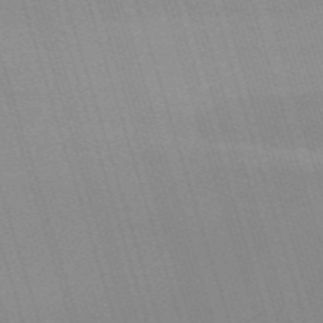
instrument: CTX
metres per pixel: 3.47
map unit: HNb
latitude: -55.1998
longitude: -45.1970
